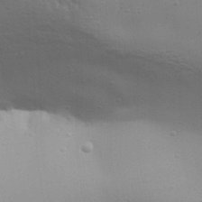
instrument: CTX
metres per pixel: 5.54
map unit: Aa
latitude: 32.2900
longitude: -133.7072
